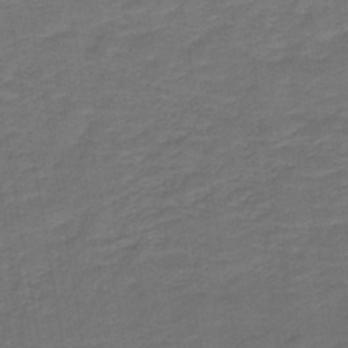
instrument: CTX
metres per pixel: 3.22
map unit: HNb
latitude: -43.4265
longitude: 51.7666
